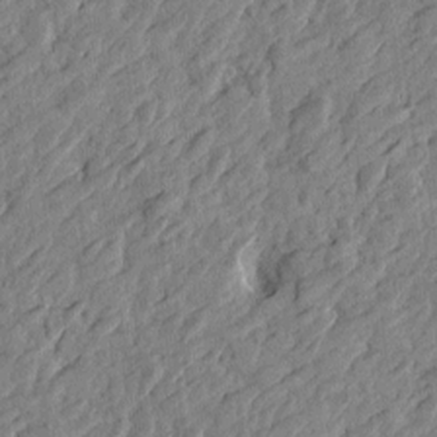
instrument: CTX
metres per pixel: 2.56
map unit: Htu
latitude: -3.0108
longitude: -179.4238
